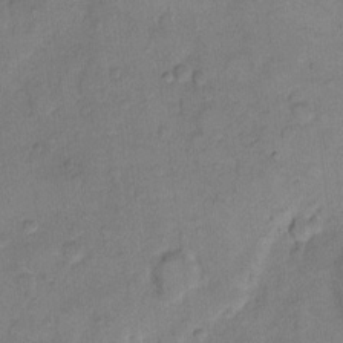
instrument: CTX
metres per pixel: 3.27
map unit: eHh
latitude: 11.3671
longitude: -64.6301
